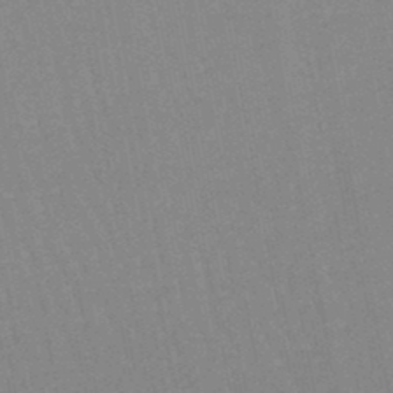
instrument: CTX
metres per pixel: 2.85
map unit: lHb
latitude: -45.7478
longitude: 78.6896
